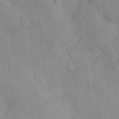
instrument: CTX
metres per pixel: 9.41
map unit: Ht
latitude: 0.6112
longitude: -13.3671
